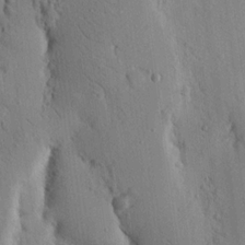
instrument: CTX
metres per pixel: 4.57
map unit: Nhu
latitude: 15.6883
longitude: -78.1200
